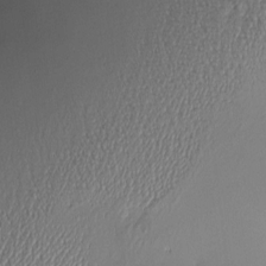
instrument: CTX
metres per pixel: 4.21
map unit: Hve
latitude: -11.0675
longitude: 173.5021
